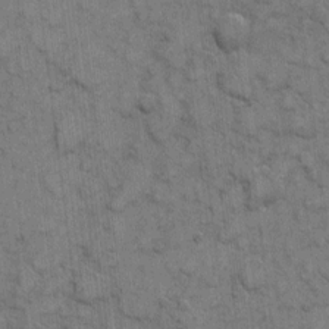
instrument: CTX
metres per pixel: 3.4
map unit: eHh
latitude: 7.0458
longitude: -64.0822
